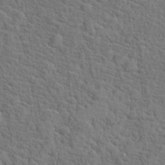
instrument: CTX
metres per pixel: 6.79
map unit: Hto
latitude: 18.4979
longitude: -43.1970
